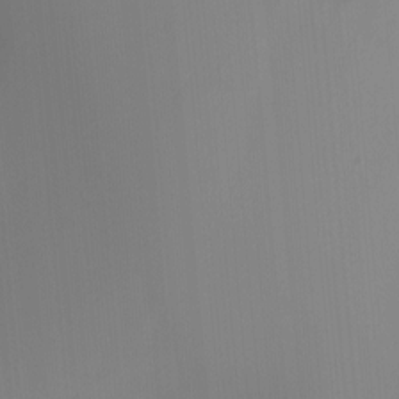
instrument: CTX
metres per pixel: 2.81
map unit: Ht
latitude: -10.0472
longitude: -29.2915
